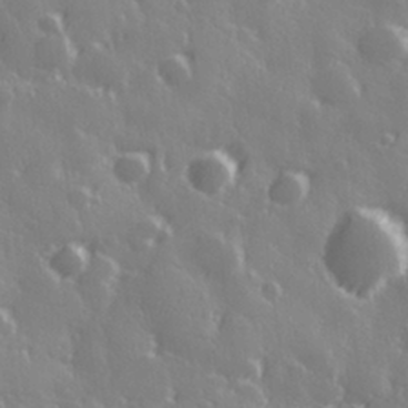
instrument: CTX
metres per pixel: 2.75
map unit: Hve
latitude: 28.6679
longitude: 146.9164
